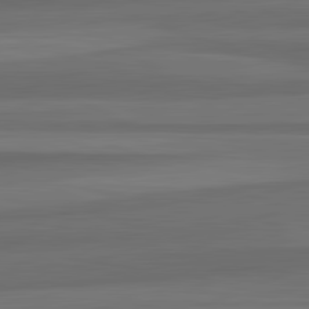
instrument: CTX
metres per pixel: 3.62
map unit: lApd
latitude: 82.7813
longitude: 177.4077
